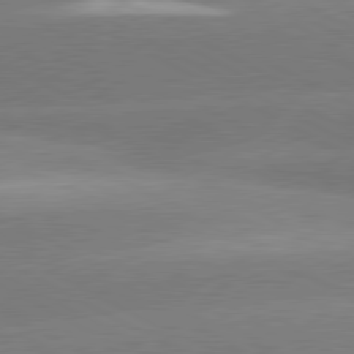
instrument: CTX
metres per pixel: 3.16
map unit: lApd
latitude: 80.4034
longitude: -151.2537
